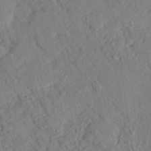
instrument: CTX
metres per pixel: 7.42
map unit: eHh
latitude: 24.9324
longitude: -80.0822
